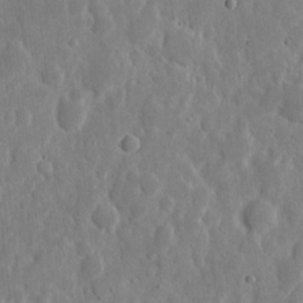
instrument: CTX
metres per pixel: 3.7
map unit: eHh
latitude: 7.1403
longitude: -70.7057
